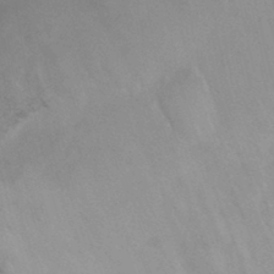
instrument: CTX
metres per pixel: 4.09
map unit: Ht
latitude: -0.7653
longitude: -32.9325
